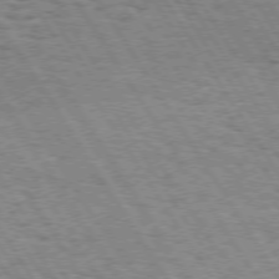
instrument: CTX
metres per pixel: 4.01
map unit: Hpe
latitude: 73.4427
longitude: -133.8583
